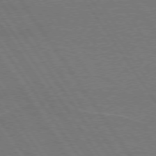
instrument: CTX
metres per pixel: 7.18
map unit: lApd
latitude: 74.8569
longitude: -56.3845
